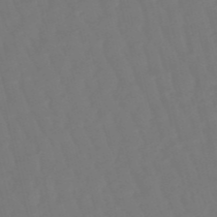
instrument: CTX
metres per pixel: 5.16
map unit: eHb
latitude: -49.9178
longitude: 76.5385
